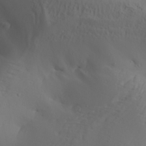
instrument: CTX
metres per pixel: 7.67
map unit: Aa
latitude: 29.8961
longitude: -132.6679
